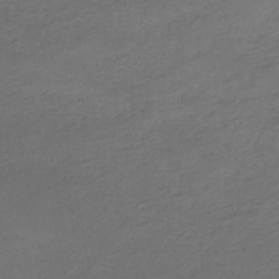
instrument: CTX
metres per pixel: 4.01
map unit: HNb
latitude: -46.7841
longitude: -35.2537
